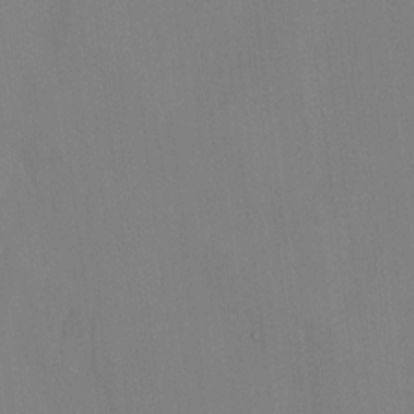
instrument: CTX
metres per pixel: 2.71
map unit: HNhu
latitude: -1.2565
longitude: -7.0647
